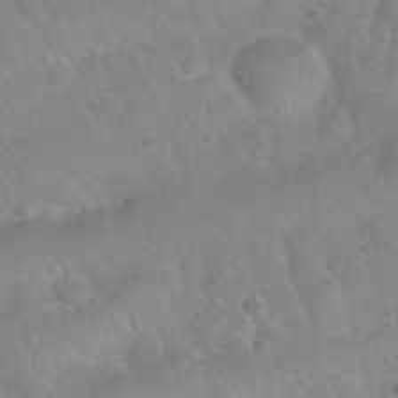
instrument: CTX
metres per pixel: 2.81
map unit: Nhu
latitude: 30.2901
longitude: -51.5560
